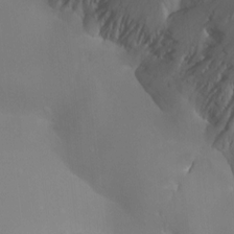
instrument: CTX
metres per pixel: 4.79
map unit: HNhu
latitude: -3.0864
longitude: -6.3656
